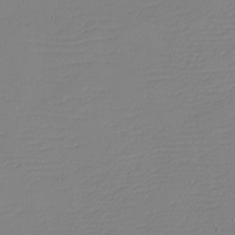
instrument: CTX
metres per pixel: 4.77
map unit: eHh
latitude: -4.1983
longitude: -81.5182
